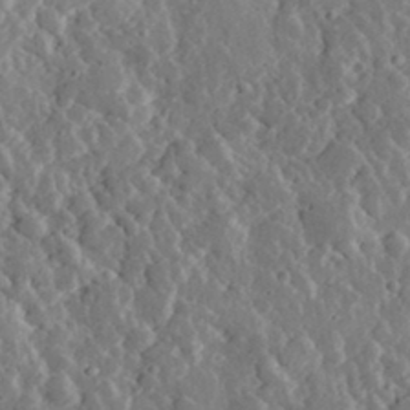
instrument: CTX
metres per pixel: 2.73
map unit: lHvf
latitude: 33.6883
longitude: -82.2711
